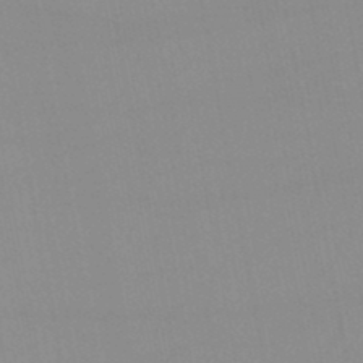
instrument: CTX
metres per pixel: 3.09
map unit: lHb
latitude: -44.2740
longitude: 77.0297
